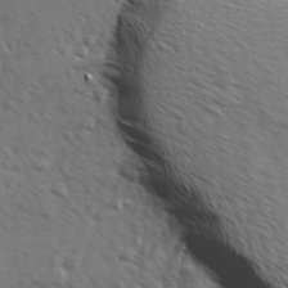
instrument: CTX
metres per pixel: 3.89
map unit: Ave
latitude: 13.5371
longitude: -102.1955
